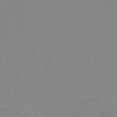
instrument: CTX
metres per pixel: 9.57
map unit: Nve
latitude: -57.7477
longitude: 61.6911
